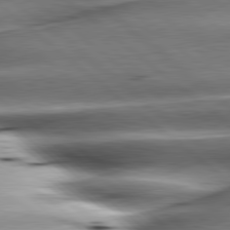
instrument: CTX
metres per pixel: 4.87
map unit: lApd
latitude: 80.2522
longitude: -143.4427
